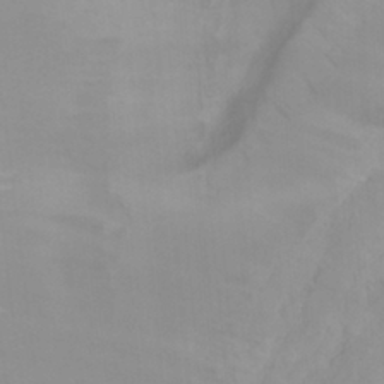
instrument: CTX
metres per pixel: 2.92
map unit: Nhu
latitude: 23.3859
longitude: -63.4805
